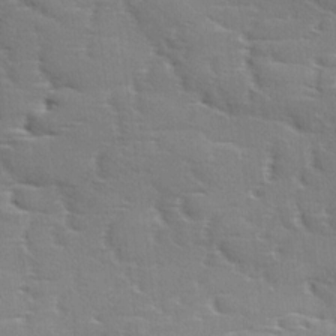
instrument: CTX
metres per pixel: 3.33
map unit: Ave
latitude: 11.5371
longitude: -106.1578
